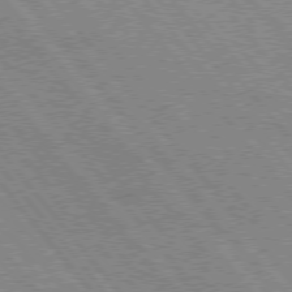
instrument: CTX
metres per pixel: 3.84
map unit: Hpe
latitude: 75.2915
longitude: -150.1577
